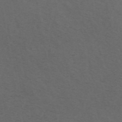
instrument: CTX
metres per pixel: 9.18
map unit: ANa
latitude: 44.2522
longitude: 26.3117
